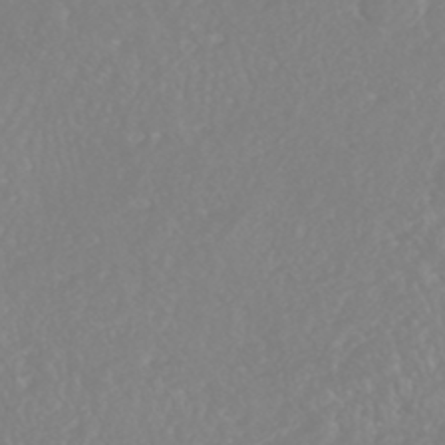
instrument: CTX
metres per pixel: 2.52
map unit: HNhu
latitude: -46.6896
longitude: 97.4266
